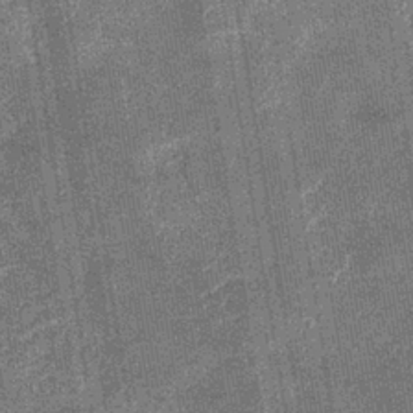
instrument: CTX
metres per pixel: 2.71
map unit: eHb
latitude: -35.9178
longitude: 74.1984
